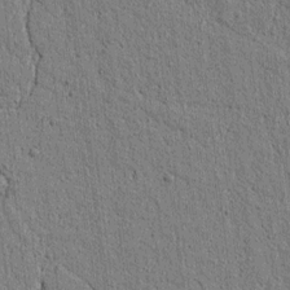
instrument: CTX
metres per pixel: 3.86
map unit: lAvf
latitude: 6.5168
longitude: 164.9353
